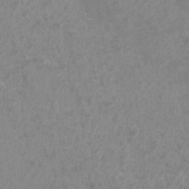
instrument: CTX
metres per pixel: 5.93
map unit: eHh
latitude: -4.5384
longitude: -74.4979
